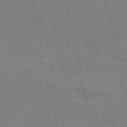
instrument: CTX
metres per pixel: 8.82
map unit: ANa
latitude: 50.0255
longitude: -79.5560
